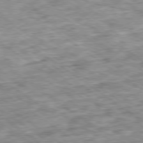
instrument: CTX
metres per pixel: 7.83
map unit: Ap
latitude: -79.7099
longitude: -76.1766
